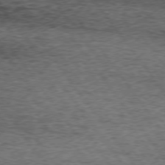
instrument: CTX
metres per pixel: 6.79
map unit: lApd
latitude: 73.6505
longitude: -76.2900
